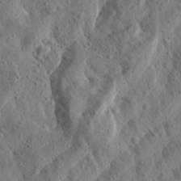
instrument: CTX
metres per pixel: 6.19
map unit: Aa
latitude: 24.1388
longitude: -143.9528
